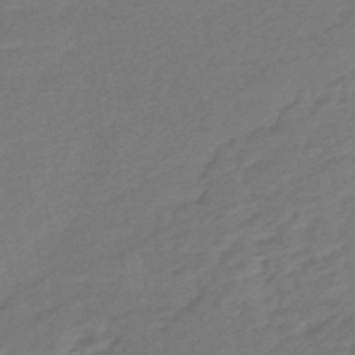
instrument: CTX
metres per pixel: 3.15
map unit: eHb
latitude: -46.0661
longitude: 89.5588
